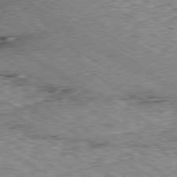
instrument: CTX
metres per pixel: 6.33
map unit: Ap
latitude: -80.3307
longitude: -51.0080
